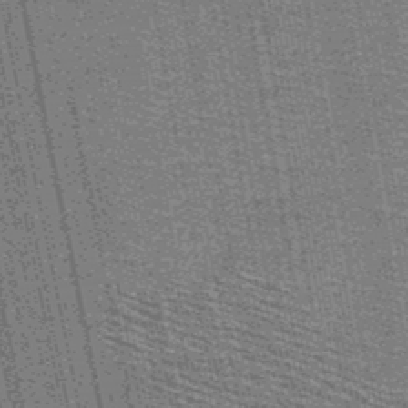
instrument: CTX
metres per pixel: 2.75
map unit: HNb
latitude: -49.1054
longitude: -41.1592
